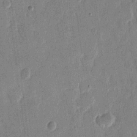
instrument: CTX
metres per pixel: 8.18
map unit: eHh
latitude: 12.7624
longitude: -68.3845
